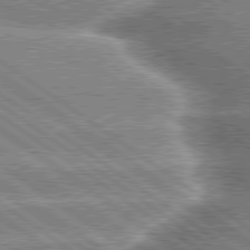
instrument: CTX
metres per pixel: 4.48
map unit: lApd
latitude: 79.7072
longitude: -135.4615
